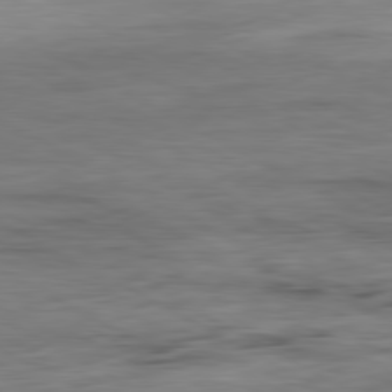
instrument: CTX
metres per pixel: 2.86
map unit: Ap
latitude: -81.0676
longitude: -96.6490
